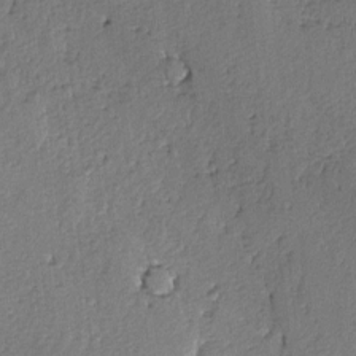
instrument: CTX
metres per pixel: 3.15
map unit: lAvf
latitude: -5.3131
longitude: -113.4804
